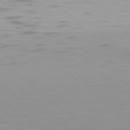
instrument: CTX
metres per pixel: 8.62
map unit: Hpe
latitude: 78.1200
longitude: -169.1781
